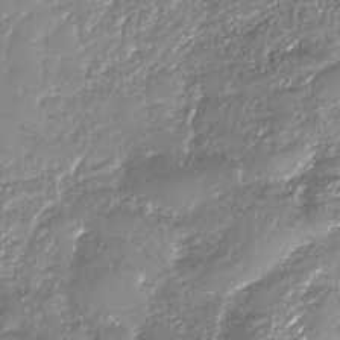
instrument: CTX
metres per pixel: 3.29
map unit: HNhu
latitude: -37.7477
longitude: 33.6155
